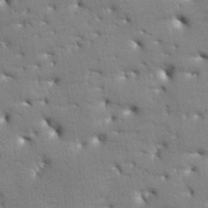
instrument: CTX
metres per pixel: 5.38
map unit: Aa
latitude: 33.7072
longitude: -143.8772
